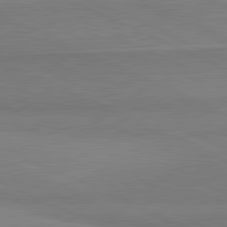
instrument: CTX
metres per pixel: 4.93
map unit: lApd
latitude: 81.6316
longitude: 161.9178
